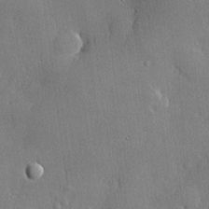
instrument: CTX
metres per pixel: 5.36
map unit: lHvf
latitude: 20.8380
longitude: 145.4643
